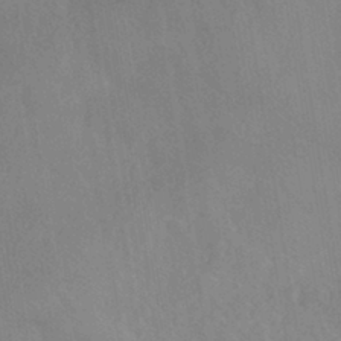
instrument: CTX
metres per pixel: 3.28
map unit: HNhu
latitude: -40.2739
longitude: 97.1809
